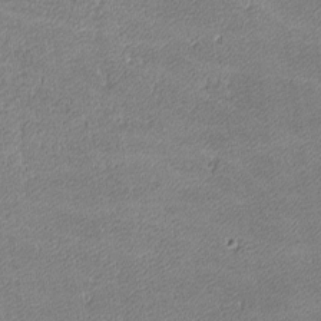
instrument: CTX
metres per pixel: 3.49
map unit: lHvf
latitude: -11.8800
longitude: -103.8394
